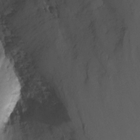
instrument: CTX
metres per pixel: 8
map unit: Nhu
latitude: -13.8611
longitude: -54.5546
